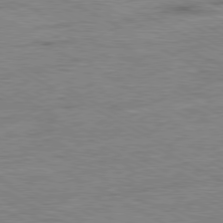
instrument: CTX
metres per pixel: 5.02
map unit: Ap
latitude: -80.7652
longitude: -77.0269
